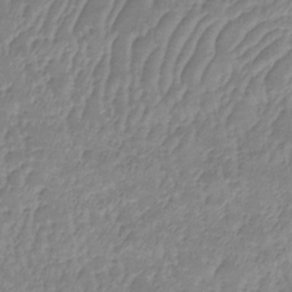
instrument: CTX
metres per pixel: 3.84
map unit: lHb
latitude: -33.8989
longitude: 72.3495
